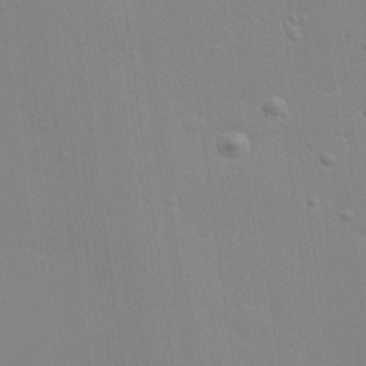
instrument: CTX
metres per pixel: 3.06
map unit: Hve
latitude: 24.8191
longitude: -92.5168
